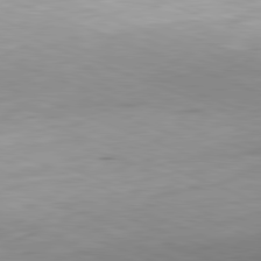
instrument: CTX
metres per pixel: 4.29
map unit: Hpe
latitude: -82.1606
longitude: 15.1243
